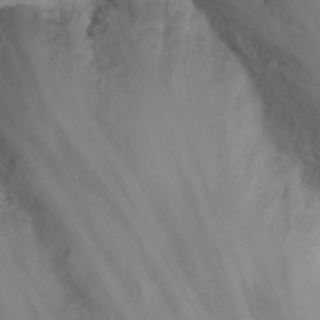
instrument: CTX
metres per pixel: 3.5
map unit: eHh
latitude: 25.7827
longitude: -64.2522
